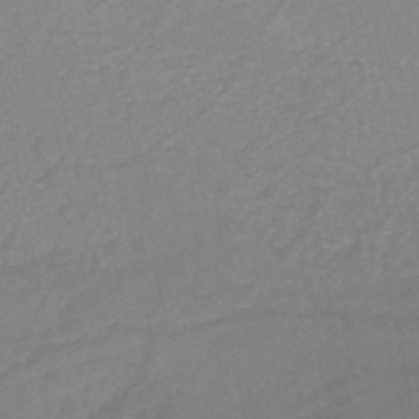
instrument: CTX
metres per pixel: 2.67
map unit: HNb
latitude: -48.5763
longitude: -44.6679
